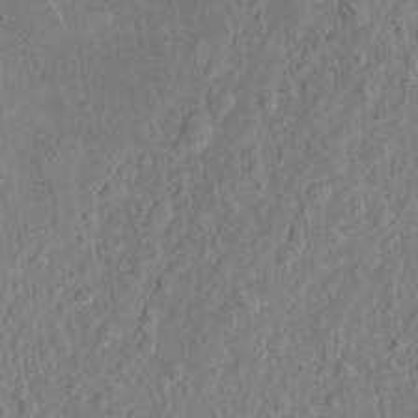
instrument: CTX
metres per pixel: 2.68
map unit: Aa
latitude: 20.2523
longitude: -141.1970
